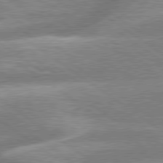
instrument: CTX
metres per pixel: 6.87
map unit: lApd
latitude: 79.3860
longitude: -159.1592
